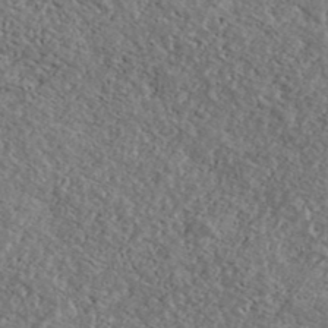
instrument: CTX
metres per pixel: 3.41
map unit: Ave
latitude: 39.8961
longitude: -108.0633
